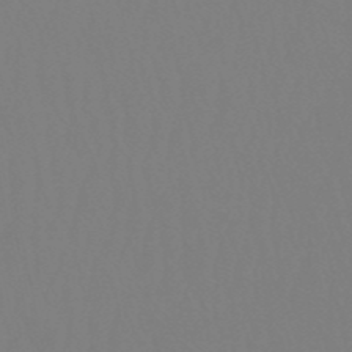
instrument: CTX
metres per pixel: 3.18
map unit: eHb
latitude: -50.6896
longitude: 73.5966
